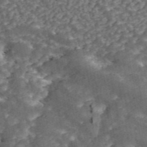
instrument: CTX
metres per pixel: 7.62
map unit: ANa
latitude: 45.8772
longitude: 38.5385
